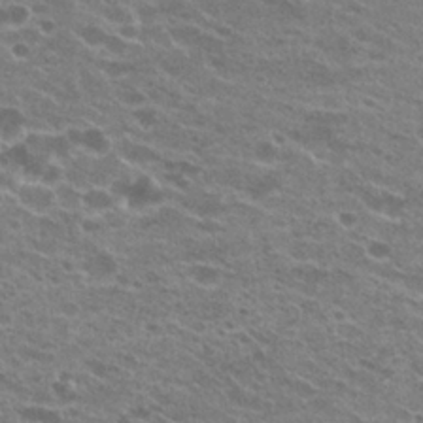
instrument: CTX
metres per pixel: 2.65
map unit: Hto
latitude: 23.4237
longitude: -41.3859
